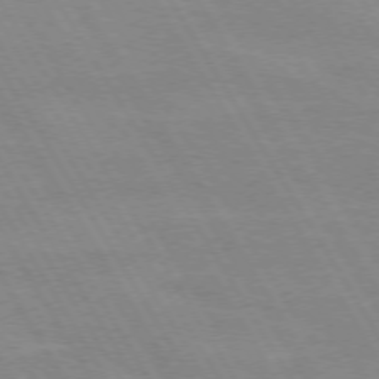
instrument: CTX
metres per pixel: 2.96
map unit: lApd
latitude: 72.3279
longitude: -56.1955
